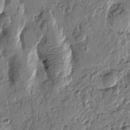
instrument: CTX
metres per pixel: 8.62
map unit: Htu
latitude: -0.9542
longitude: -176.6679
